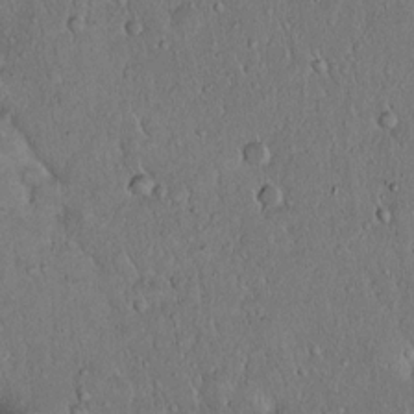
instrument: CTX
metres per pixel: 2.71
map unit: Hto
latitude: 14.8947
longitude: -57.3859
